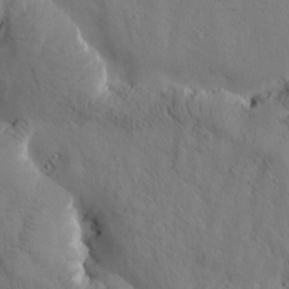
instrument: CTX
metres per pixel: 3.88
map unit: Htu
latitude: -0.3873
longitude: 175.2942
